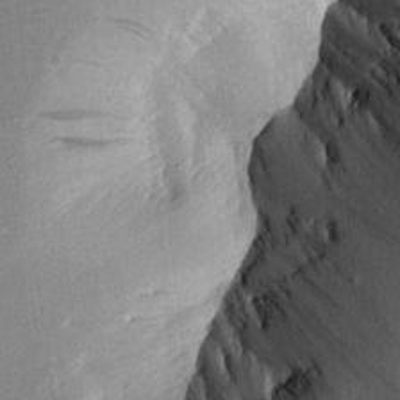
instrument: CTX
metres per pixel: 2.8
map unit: Aa
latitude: 16.0255
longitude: -146.8947
